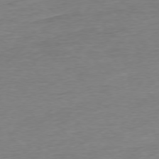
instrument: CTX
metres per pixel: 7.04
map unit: Ap
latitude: -77.0864
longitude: -97.7072
